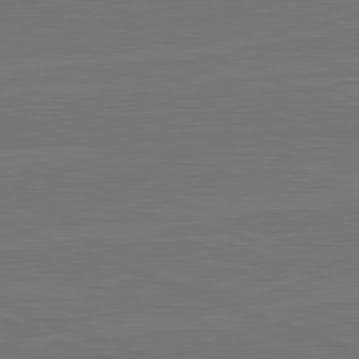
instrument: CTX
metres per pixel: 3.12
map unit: lApd
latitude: 82.5167
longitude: 165.3888
